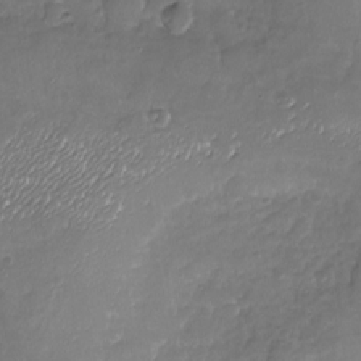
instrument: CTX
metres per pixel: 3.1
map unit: Nhu
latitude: -19.1242
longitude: -58.0444
